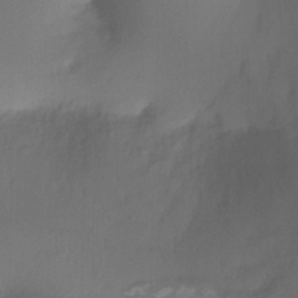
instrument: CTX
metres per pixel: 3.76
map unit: Nhu
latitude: -8.0661
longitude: -75.0836
